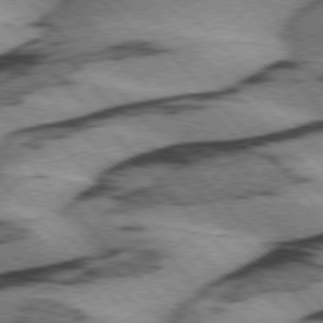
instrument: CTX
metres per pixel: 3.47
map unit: lApd
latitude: 75.3482
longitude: -78.5924
